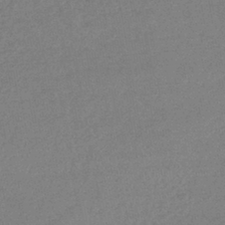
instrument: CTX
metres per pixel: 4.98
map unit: lHb
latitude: -41.8989
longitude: 73.6533
